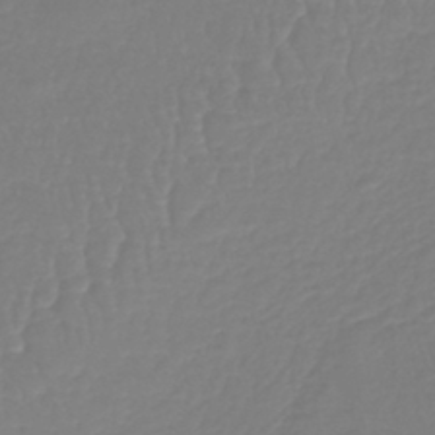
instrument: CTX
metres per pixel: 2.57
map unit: lHb
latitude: -41.8800
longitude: 67.6722
